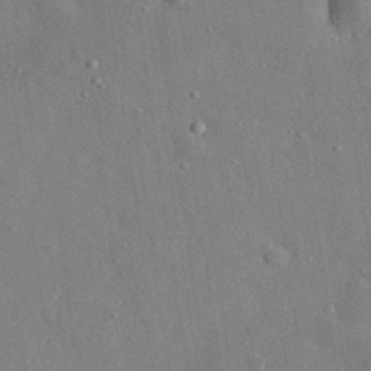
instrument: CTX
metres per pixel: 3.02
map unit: eHh
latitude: 32.1767
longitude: -77.6694
